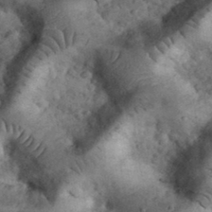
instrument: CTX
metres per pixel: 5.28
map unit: eHh
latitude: 33.7639
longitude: -67.1592
